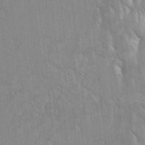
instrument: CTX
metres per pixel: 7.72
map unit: Aa
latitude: 17.2348
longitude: -149.4615
